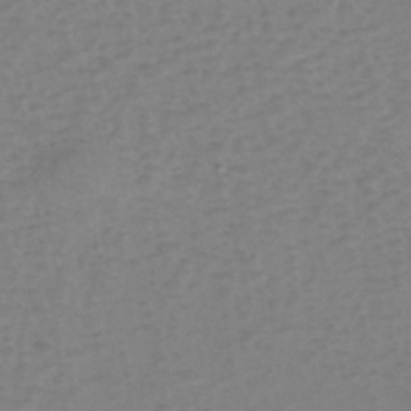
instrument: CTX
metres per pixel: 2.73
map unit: eHh
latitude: -39.9367
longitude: -28.8380
